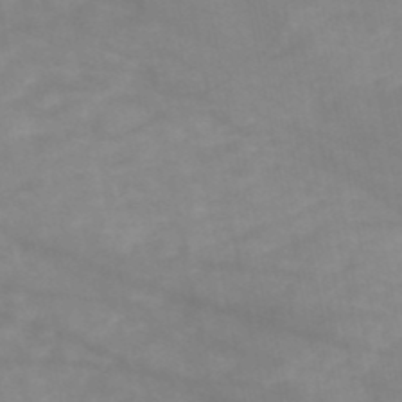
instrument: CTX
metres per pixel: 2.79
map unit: HNb
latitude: -49.1809
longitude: -38.9136
